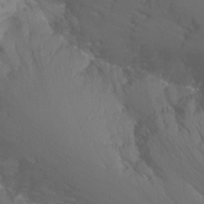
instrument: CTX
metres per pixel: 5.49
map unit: Ht
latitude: -9.0297
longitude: -37.8017
